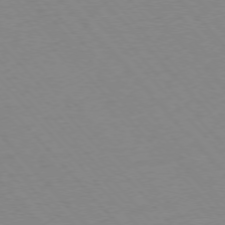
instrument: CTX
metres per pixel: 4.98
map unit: Ap
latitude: -76.5574
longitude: -86.5168
